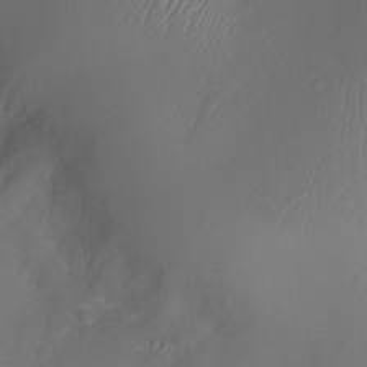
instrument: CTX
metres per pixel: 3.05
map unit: Ht
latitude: -7.6533
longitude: -21.1970
